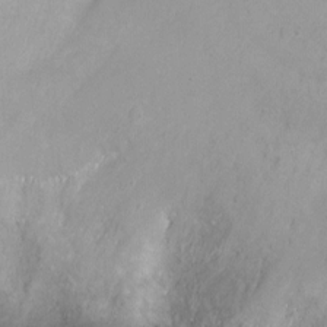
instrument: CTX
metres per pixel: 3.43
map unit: Ht
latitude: 2.8758
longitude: -34.5923
